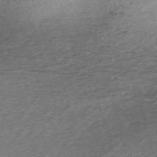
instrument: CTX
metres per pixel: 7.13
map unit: eHh
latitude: -62.1794
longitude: 53.7477
